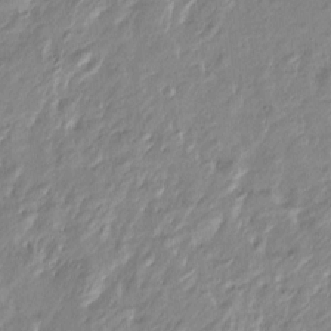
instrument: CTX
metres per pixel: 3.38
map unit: Htu
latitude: -6.6329
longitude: 174.9919
